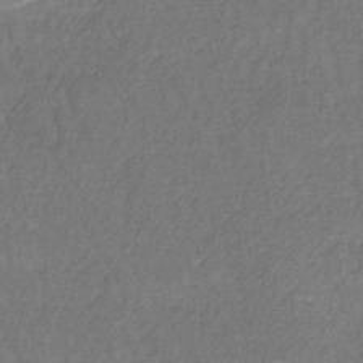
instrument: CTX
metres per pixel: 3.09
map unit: lHb
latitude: -37.9745
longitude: 61.6344
